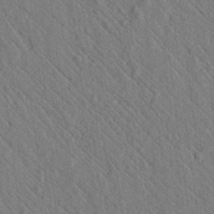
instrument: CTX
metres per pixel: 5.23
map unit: lAvf
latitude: 7.3860
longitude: 160.1795
